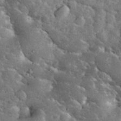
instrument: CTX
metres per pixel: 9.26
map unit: eHh
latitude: 34.3656
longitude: -65.9150
